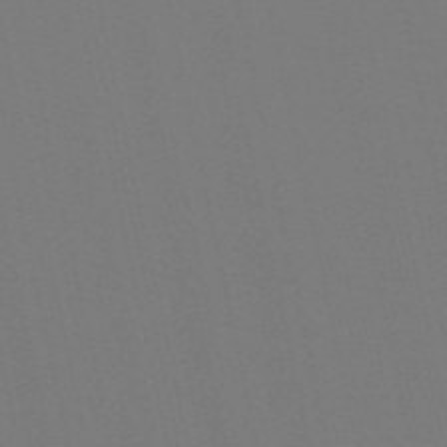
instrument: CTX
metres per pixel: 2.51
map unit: Nve
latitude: -58.2550
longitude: 60.8408
